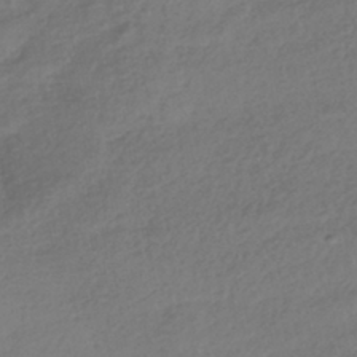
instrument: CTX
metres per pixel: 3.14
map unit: HNhu
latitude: -42.1416
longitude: 97.2376
